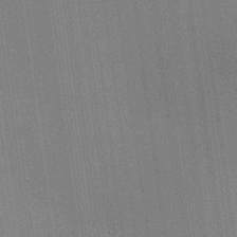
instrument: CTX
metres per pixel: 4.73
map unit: lHvf
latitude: 20.5546
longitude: 143.1809
